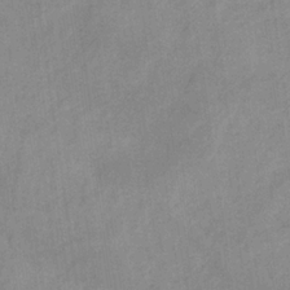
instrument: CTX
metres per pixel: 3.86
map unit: HNb
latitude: -31.4832
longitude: 63.3509
